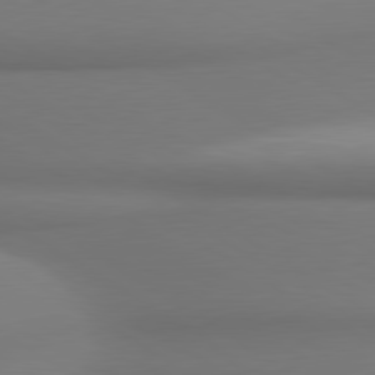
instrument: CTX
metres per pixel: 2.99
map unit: lApd
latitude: 80.0633
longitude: 175.0675
